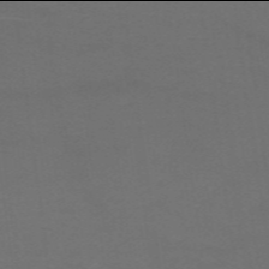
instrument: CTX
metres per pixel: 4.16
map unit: HNb
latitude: -50.0094
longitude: -45.6694
